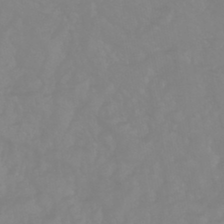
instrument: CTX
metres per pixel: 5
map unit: eHb
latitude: -44.2362
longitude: 81.6155
